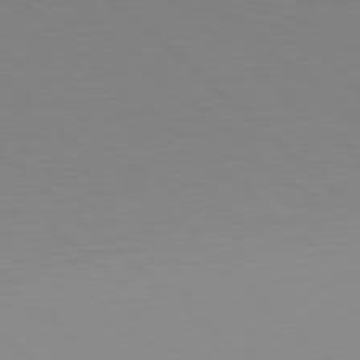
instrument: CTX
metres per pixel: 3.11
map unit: Hpe
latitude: 77.8394
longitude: -165.4993
